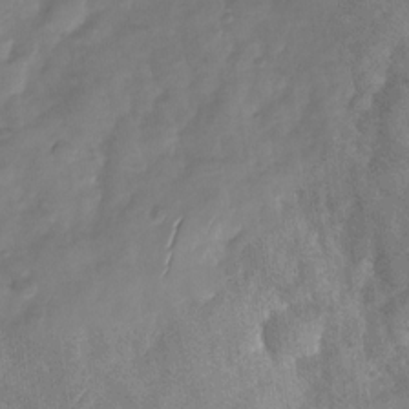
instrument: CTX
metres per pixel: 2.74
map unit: Nhu
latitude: -29.1431
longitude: -58.6680
